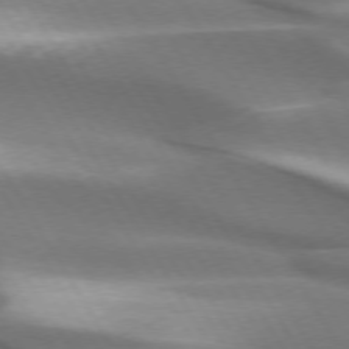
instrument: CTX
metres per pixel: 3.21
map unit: lApd
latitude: 73.6316
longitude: -51.4993
